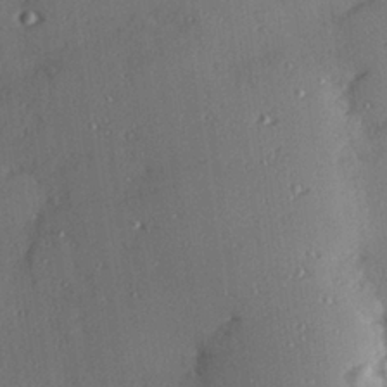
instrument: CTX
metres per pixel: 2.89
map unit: Hve
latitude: 27.0270
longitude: -91.2726
